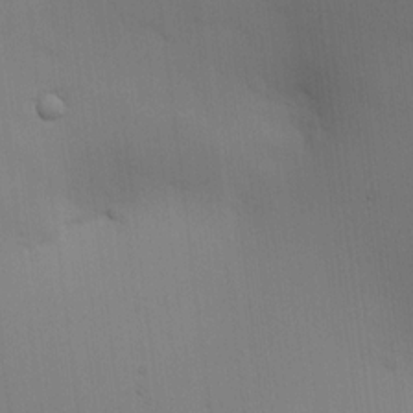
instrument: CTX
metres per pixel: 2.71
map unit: HNhu
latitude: 13.4238
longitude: 11.6344
